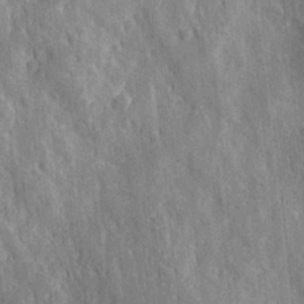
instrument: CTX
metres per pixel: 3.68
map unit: Ave
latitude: 22.8191
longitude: -134.1200
